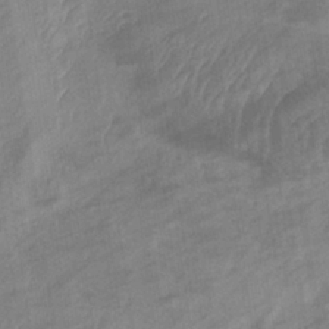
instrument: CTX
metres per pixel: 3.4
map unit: lHb
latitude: -33.9556
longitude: 71.8422
